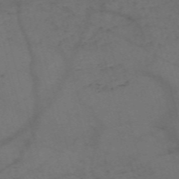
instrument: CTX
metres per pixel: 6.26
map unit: Nve
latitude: -59.1620
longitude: 51.4454
